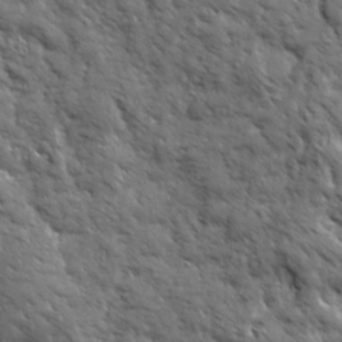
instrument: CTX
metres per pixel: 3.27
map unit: Ave
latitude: 19.6127
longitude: -134.8380
